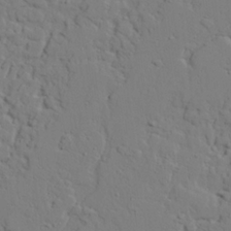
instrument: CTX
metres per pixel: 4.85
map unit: lAvf
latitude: 24.6112
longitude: -109.7260
